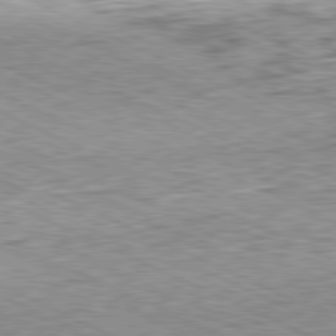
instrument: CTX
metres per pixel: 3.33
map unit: Hpe
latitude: -81.6155
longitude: 10.7085
